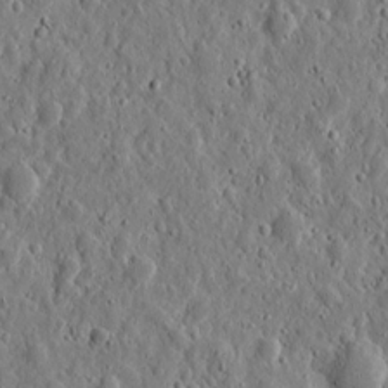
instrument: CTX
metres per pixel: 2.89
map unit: eHh
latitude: 10.6680
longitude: -73.6316
